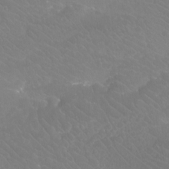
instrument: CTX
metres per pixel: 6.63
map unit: Htu
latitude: -12.2551
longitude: -71.7638
